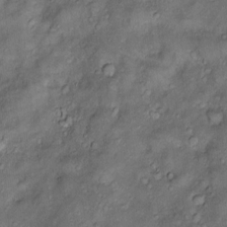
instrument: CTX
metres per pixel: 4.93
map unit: Htu
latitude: -6.3873
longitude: 159.0675
